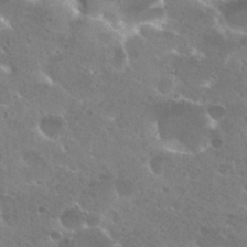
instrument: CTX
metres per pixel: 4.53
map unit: Hto
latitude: 26.0633
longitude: -36.8002
